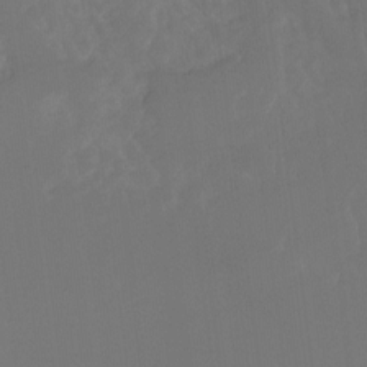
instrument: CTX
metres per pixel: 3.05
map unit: Hto
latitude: -8.1606
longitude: -51.0836
